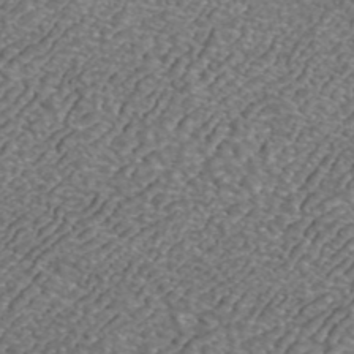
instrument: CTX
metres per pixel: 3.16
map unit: ANa
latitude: 42.5735
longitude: 25.5588
